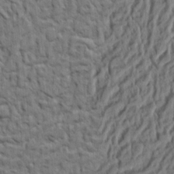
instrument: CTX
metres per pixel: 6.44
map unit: Ht
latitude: 7.5371
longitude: -76.2522
